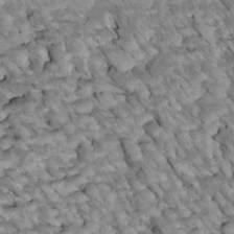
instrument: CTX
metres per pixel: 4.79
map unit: Htu
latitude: 2.2711
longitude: 143.2376
